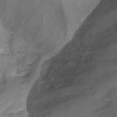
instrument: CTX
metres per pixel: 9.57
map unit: Nhu
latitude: -12.8219
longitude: -73.9717
